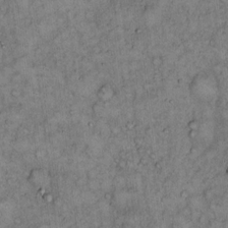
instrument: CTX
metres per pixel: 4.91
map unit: Hto
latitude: 14.2901
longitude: -57.4804
